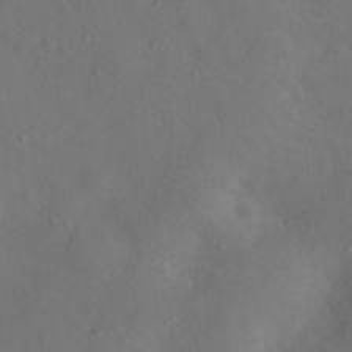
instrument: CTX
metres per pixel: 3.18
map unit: Nhu
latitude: 14.5924
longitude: -36.4034
